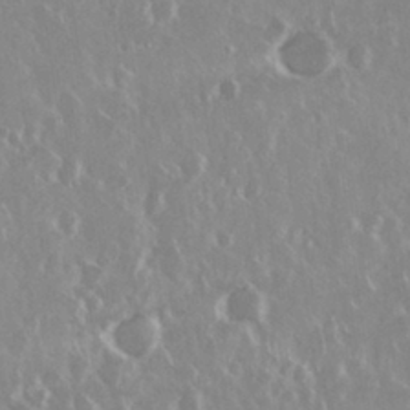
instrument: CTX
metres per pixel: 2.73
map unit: Nhu
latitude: 29.3481
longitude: -61.4237
